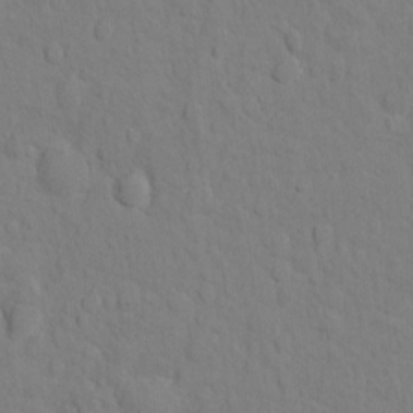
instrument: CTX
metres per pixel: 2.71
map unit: Ht
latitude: 11.4804
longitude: -33.4993
